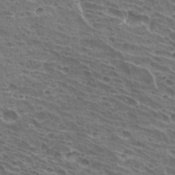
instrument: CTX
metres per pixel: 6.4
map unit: Hto
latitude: 31.4238
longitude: -41.5560
